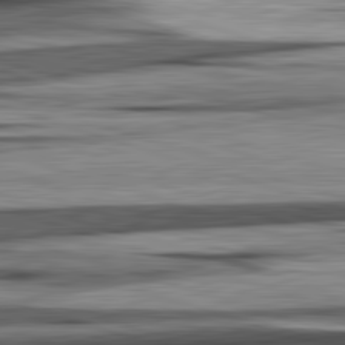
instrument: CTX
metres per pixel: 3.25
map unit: lApd
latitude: 82.7435
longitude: 160.1039
